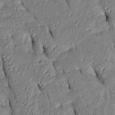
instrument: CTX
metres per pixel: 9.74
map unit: Htu
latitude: 1.1025
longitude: 148.9353
